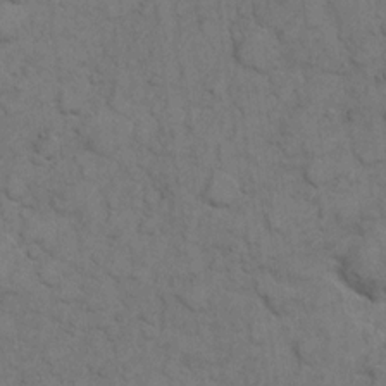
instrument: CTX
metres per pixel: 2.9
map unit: eHh
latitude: 6.1389
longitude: -64.7813
